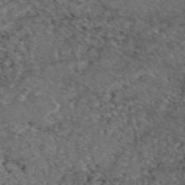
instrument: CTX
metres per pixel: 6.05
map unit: eAb
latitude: 47.3293
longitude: 111.5588
